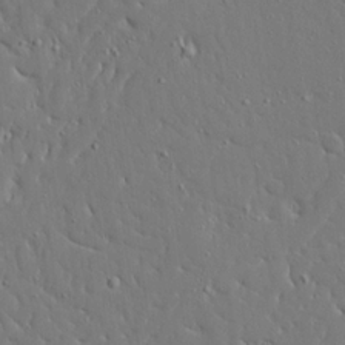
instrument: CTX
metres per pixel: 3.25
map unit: Ave
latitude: 17.5749
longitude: -141.1970
